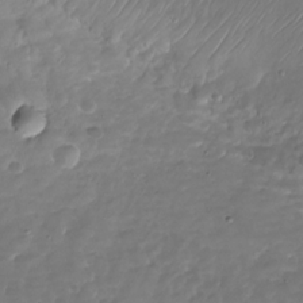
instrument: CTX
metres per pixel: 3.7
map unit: Nhu
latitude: -27.8800
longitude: -60.1389
